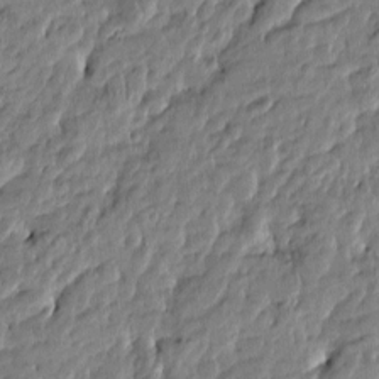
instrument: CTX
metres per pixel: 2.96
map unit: Htu
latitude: -4.9352
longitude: 177.4832
